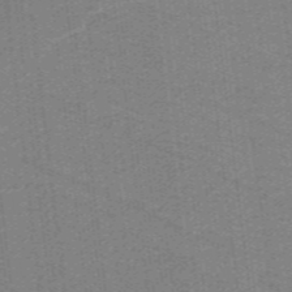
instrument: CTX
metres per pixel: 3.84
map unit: lHb
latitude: -39.3699
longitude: 54.2551
